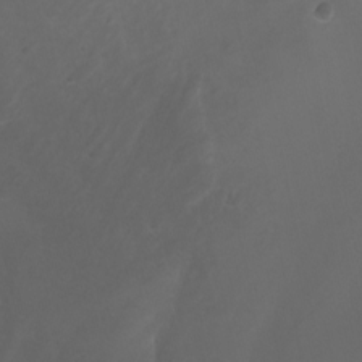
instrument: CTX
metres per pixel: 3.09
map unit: Nhu
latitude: -7.8422
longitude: -77.4426
